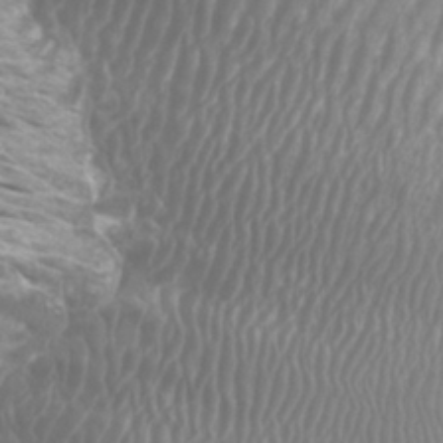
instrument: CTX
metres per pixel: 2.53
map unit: Htu
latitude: -6.0661
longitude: -75.2915
